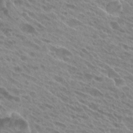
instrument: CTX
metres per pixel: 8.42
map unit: Hto
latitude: 25.6127
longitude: -40.6490
